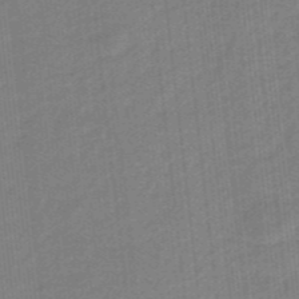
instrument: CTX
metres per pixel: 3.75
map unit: eHb
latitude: -46.3873
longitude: 86.9920
